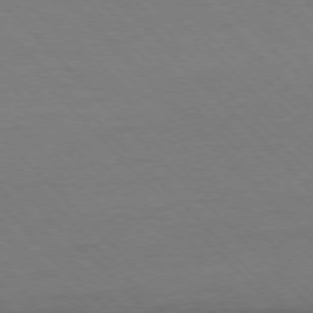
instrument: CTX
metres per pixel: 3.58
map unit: Ap
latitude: -76.7841
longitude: -85.7072
